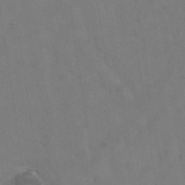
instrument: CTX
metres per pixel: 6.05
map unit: Hto
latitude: 36.5735
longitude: -46.4412
